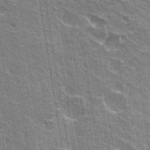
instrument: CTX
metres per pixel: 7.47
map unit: Hto
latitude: 31.4994
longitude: -43.4049
